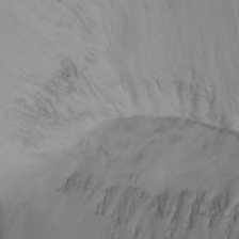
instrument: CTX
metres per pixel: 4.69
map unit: Aa
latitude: -3.2186
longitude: -73.9528
